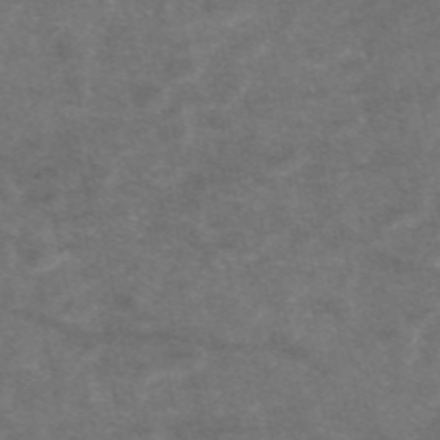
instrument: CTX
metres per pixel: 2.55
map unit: eAb
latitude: 47.3482
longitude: 120.1983
